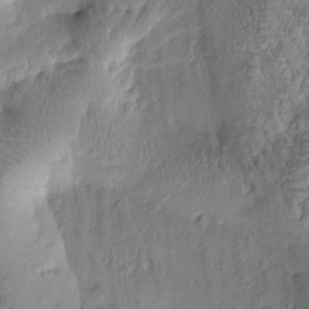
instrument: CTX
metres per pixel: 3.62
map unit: Htu
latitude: -0.9164
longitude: 171.1809
